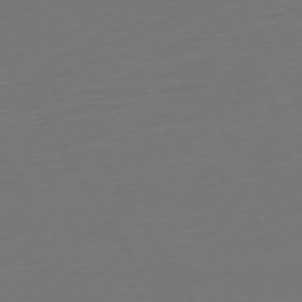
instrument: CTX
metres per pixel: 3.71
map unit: Ap
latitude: -74.8597
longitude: -68.6302
